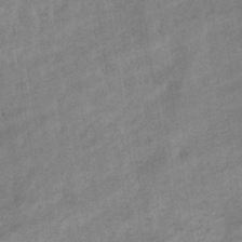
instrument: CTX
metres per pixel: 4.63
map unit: eHb
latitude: -35.9178
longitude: 77.9556
